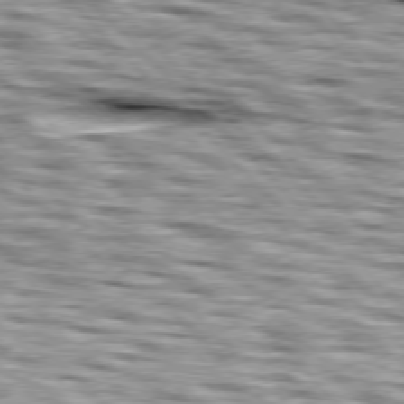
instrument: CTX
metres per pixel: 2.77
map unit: lApd
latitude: 76.8569
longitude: -58.2523
